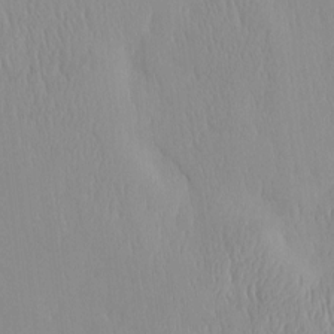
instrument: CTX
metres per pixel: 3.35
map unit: HNhu
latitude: -4.7841
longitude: 15.3888
